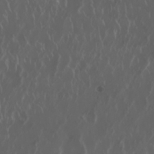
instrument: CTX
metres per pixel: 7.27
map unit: Nhu
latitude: 30.0822
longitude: -59.8394
